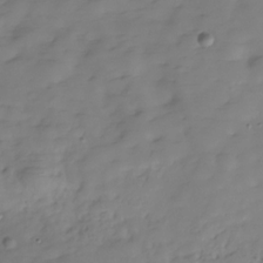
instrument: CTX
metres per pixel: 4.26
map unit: Hve
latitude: -29.8800
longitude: 91.2754
